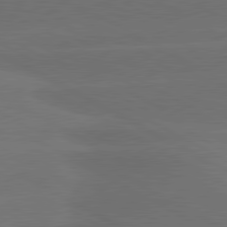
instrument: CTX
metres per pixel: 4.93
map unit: lApd
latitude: 80.8947
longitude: -146.9325
